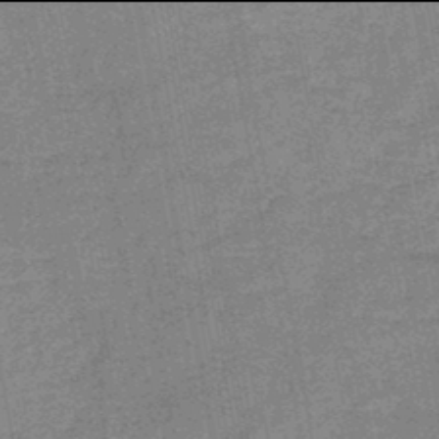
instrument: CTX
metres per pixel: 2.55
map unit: HNb
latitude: -46.0094
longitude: -36.4412
